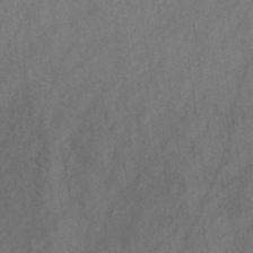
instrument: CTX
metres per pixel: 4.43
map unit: HNb
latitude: -30.7841
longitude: 63.4454
